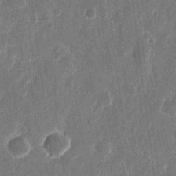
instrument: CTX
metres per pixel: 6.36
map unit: eHh
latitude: 11.9906
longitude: -72.8380
